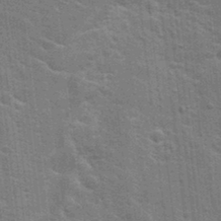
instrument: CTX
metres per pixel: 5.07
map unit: Hto
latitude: 23.7827
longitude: -47.4994
